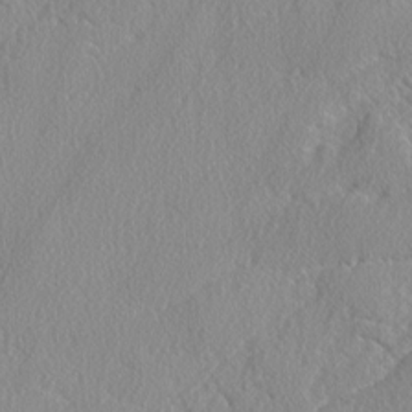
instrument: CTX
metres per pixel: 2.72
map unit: lAvf
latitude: -5.6344
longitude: -109.0458
